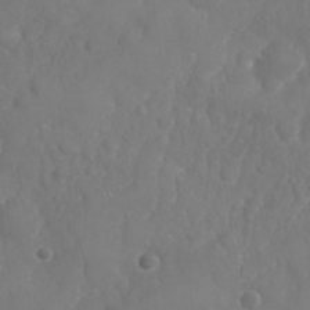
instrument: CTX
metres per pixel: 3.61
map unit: Nhu
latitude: 25.3670
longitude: -61.8583
